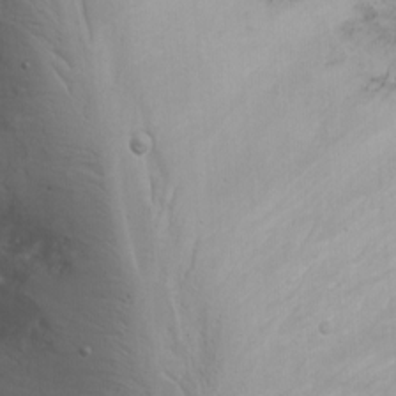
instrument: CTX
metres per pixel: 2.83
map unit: Nhu
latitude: -7.2943
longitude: -64.9703
